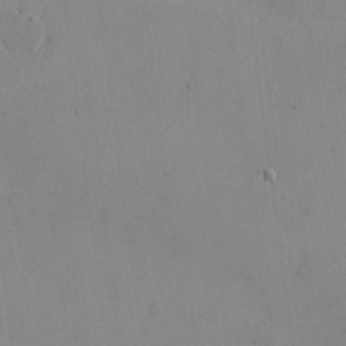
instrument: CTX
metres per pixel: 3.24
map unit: eHh
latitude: -9.6911
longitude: -66.9891
